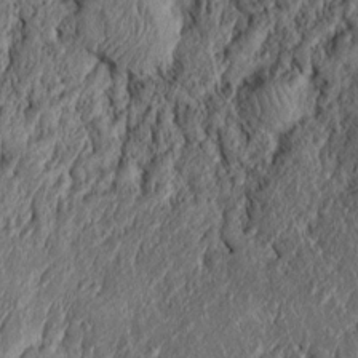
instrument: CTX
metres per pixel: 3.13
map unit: Htu
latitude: -7.4832
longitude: 157.2754
